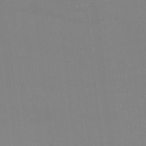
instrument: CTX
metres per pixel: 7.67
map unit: eHh
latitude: -2.9730
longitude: -80.3845
